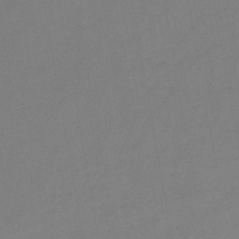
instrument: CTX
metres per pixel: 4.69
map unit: HNb
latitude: -46.0283
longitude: -35.7260
